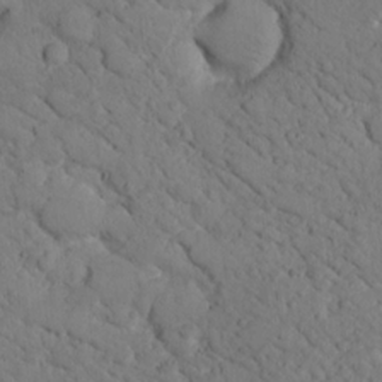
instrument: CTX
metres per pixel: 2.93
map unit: lHvf
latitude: 14.3846
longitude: 178.7463
